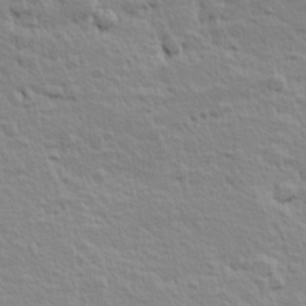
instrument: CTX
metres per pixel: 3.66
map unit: Hve
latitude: 24.7624
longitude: 144.7463
